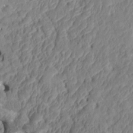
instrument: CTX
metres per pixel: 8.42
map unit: HNhu
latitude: 4.7813
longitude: -2.3656
